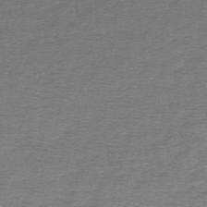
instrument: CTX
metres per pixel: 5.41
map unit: lHb
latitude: -44.7085
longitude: 57.5588
